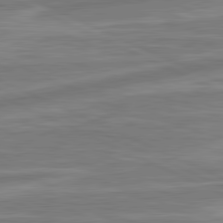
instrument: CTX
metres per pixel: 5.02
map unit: lApd
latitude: 81.4615
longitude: -175.1592
